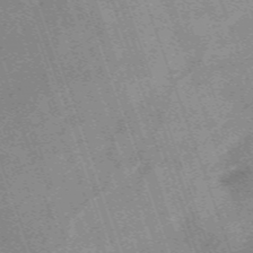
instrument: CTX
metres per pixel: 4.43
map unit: HNb
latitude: -54.1417
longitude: -48.2522
